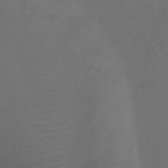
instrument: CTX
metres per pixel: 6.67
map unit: Ht
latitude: 2.0822
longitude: -22.9325
